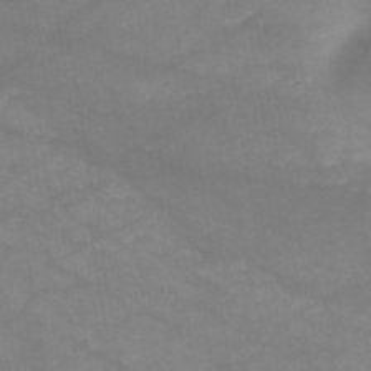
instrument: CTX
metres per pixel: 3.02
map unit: HNb
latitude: -45.8233
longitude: -36.9703
